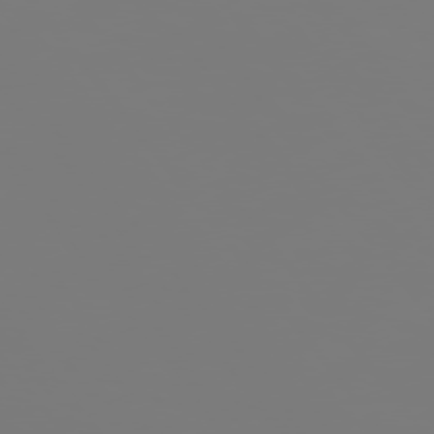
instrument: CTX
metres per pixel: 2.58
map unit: Hpe
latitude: 75.5560
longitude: -141.9906
